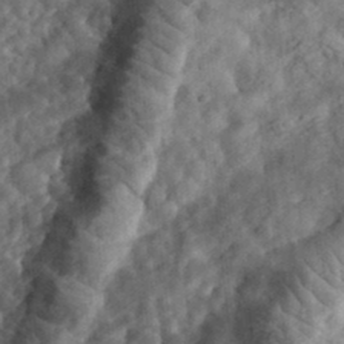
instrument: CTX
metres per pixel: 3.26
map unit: eHh
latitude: 35.2914
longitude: -78.9703
